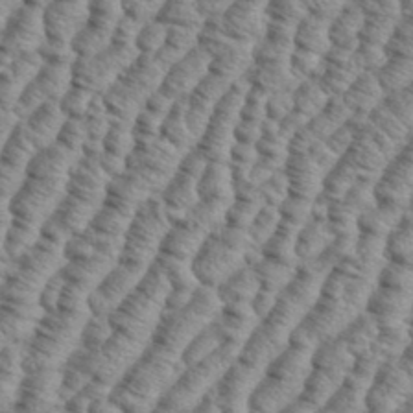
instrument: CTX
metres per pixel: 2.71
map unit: eHh
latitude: 37.2915
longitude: -136.9325
